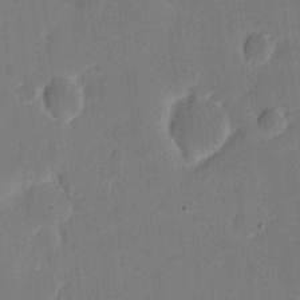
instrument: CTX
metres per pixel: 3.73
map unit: eHh
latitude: 6.8758
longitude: -66.8946
